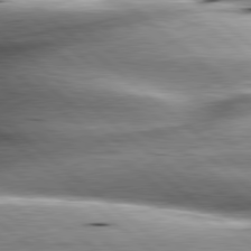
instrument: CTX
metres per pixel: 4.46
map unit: lApd
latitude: 80.4223
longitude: -143.0081
